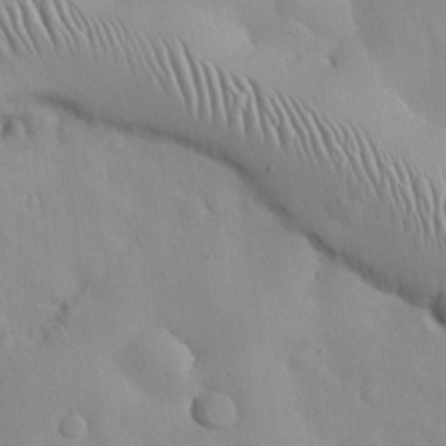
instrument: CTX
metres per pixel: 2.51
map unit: Nhu
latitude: 26.4034
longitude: -72.5357
